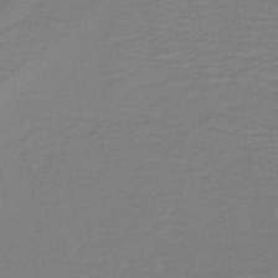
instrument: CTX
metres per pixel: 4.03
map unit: lHb
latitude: -41.2943
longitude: 52.5195
